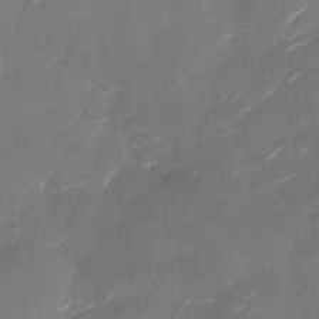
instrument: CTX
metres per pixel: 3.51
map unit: Nhu
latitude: -29.0487
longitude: -74.1578
